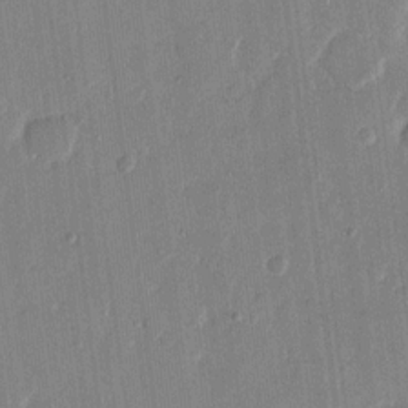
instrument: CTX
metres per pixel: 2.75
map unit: eHh
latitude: 13.3860
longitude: -69.2537
